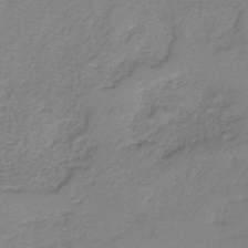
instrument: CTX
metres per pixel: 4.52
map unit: HNb
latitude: -34.0283
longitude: 55.9745
